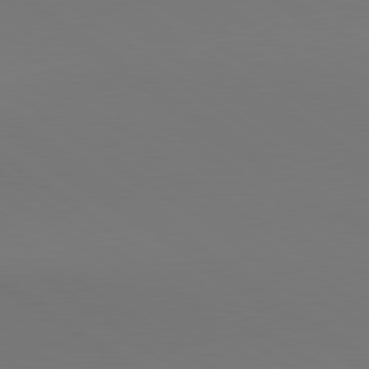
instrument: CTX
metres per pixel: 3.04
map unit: lApd
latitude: 80.5924
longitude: 152.7463
